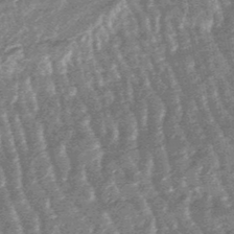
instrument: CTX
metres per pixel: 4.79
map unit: lHb
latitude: -48.1606
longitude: 80.0094
